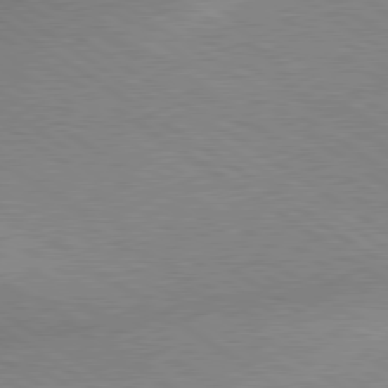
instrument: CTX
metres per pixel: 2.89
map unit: lApd
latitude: 79.4049
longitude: -152.1200
